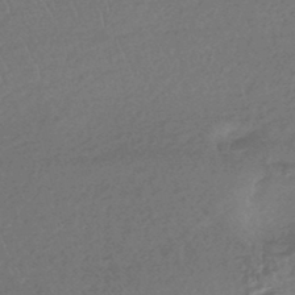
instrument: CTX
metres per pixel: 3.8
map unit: HNhu
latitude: -44.3495
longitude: 92.5574
